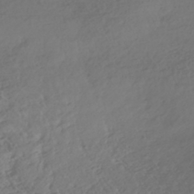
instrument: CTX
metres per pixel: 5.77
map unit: HNhu
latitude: -43.3320
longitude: 104.1228
